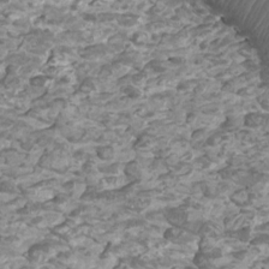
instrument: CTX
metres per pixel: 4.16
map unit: Htu
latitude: 2.3845
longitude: -20.5924
